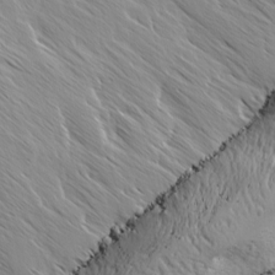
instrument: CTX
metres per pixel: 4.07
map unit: Ave
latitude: -1.2376
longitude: -112.6112
